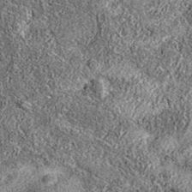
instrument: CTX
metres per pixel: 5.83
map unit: eAb
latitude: 36.8380
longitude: 106.6140
